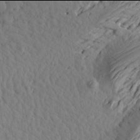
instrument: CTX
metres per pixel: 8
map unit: Aa
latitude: 17.9906
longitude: -144.1200
